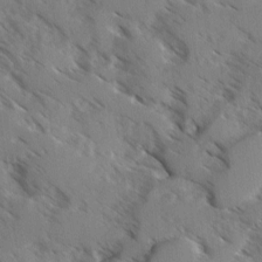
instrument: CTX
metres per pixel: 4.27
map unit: Ave
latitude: -0.1984
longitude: -110.7624
